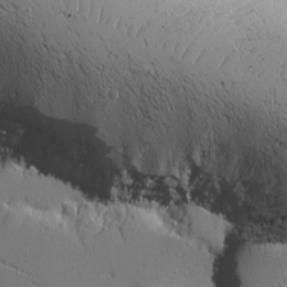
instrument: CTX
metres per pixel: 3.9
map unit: Ave
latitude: 11.6127
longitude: -101.2726
